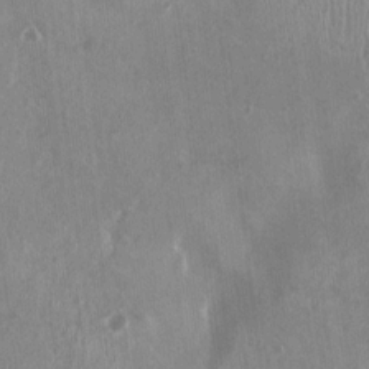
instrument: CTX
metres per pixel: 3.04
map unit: HNhu
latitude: -3.5777
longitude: -3.9150
